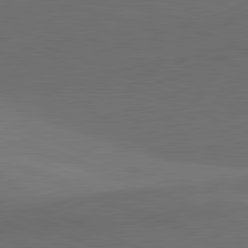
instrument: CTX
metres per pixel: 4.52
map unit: lApd
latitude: 81.8016
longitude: 136.8786
